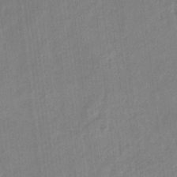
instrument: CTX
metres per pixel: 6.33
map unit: eHb
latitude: -30.0850
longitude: 66.0094
